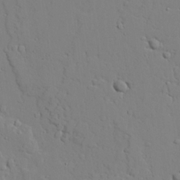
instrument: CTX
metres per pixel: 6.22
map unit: lAvf
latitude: 24.0822
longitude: -109.6505
